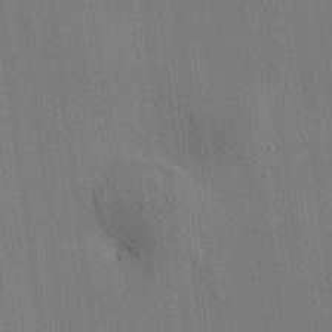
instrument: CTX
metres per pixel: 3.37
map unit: HNhu
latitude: 8.5168
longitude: 15.5777
